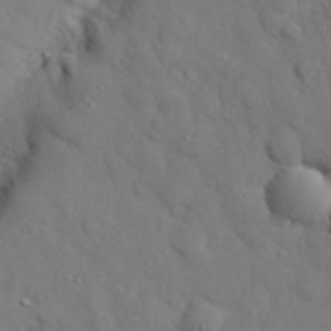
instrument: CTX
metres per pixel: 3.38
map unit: eHh
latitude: 27.2915
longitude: -78.4601
